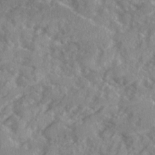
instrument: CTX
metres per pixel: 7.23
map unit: Ave
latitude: 19.9150
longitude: -130.3468
